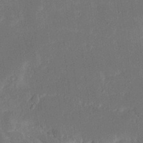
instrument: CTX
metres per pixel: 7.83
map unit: Ave
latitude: 16.2900
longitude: -138.9892
